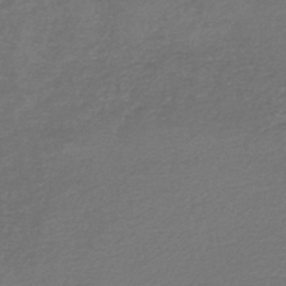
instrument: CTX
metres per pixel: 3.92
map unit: lHb
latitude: -45.8045
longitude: 68.7274
